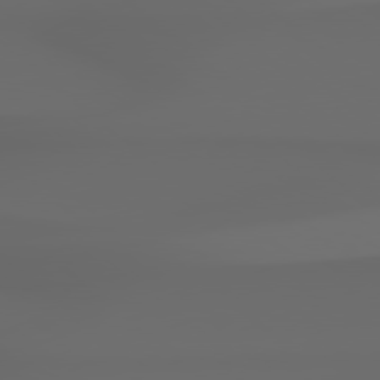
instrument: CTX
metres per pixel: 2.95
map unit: Hpe
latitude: 78.6869
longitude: -135.2726
